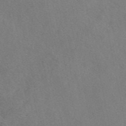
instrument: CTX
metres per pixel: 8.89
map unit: eAb
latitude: 47.1215
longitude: 113.9556
